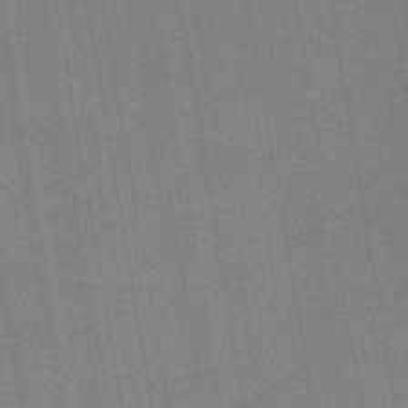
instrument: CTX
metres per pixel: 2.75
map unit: HNb
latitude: -37.2753
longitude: 57.2187
